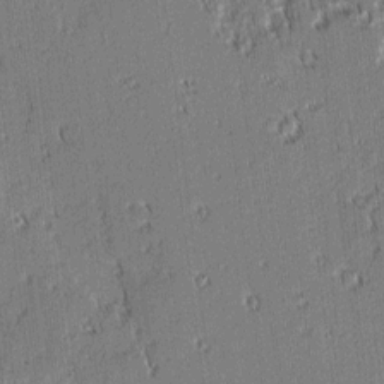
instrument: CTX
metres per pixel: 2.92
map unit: lAvf
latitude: 1.7071
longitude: -106.6302
